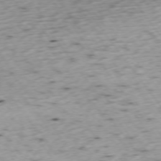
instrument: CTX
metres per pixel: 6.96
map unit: Ap
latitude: -74.2362
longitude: -73.4994
